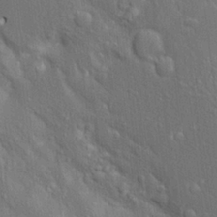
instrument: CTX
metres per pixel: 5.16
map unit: Aa
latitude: 18.5734
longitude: -149.6505
